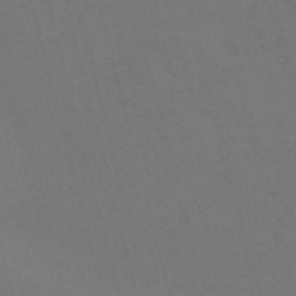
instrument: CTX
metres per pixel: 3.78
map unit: Nve
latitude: -57.7477
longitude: 52.0472
